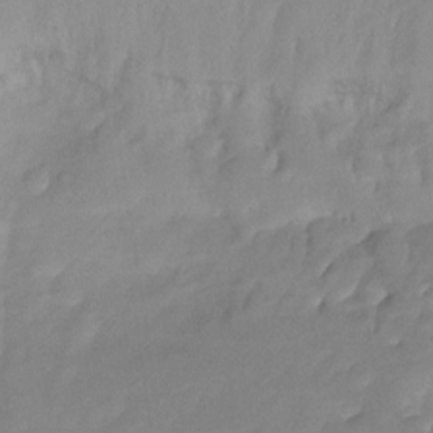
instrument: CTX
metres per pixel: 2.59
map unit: Ht
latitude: -14.5952
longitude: -50.8758
